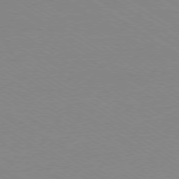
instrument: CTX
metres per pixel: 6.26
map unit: Ap
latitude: -78.7274
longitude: -84.5168
